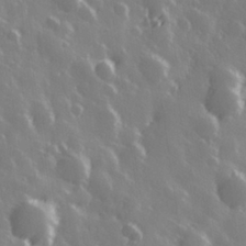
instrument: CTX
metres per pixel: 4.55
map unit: Hve
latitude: 28.3089
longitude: 146.8219
